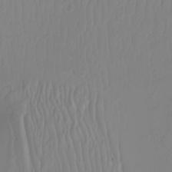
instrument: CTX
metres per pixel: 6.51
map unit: Nhu
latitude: -6.9163
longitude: -93.8772
